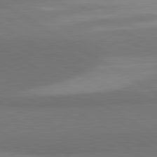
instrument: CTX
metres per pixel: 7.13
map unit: lApd
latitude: 81.2726
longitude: 160.4440
